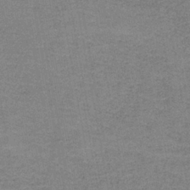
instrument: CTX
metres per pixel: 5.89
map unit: eAb
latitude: -36.0661
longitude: 52.0283
